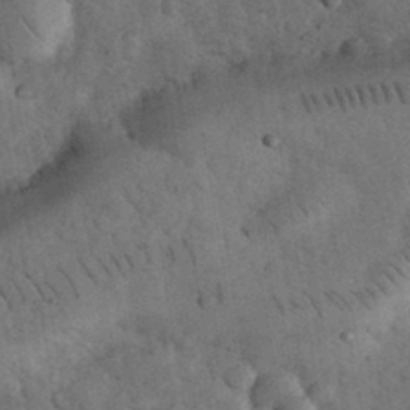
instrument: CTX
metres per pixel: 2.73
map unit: eHh
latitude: 33.9339
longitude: -68.2145
